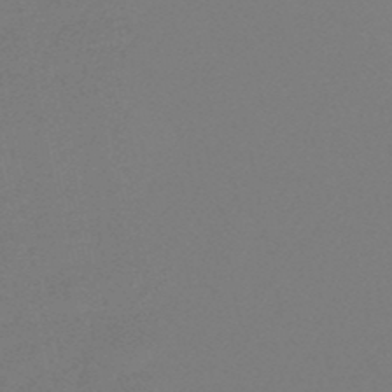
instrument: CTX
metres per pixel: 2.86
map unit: eHb
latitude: -48.9920
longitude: 86.5007
